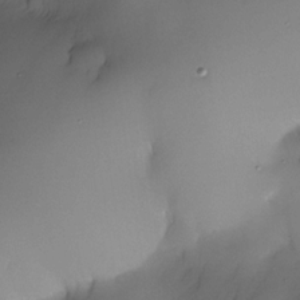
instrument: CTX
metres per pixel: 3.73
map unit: Nhe
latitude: -30.5951
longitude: -139.6883
